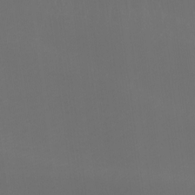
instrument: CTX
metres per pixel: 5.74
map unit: Ht
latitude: -4.7085
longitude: -62.2901
